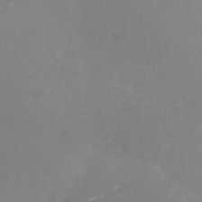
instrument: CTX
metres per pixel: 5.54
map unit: Nhu
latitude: -29.7478
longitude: -78.2712
